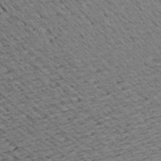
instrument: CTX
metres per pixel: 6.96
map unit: Aa
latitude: 19.3670
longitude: -144.7435
